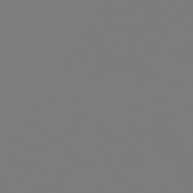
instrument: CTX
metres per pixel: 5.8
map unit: Hpe
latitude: 78.4223
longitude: -177.9528
